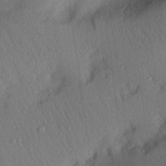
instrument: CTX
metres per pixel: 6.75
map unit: Aa
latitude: 29.1214
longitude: -145.6505
